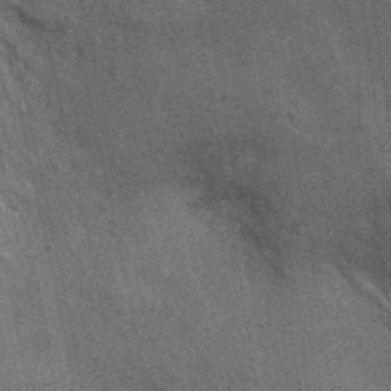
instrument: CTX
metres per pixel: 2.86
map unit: Nhu
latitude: -0.7086
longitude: -15.6316
